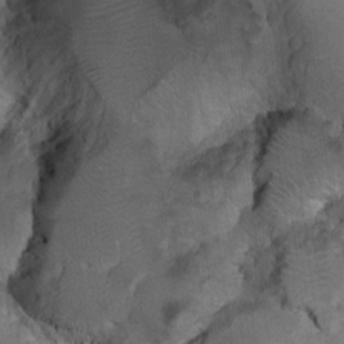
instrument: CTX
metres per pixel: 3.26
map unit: Ht
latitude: 11.5182
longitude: -32.8380
